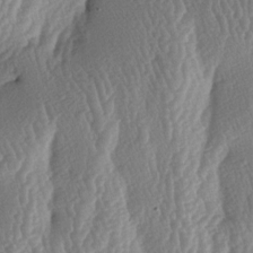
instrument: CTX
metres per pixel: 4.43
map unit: lAa
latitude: -6.2928
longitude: -129.4048
